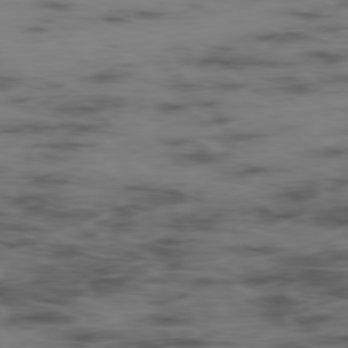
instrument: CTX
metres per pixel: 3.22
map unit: Hpe
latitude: -78.2928
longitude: 15.4455
